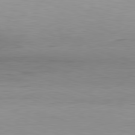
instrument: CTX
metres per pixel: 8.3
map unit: Hpe
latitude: -81.8800
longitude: 10.4818
